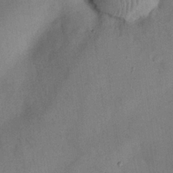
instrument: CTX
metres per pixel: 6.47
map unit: Nhu
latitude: 27.0270
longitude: -73.2915
